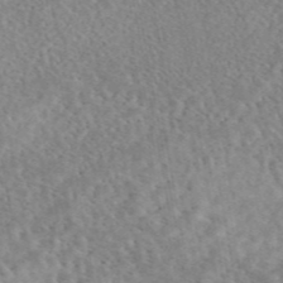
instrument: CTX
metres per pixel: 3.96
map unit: eAb
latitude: 44.7435
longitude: 115.9745
